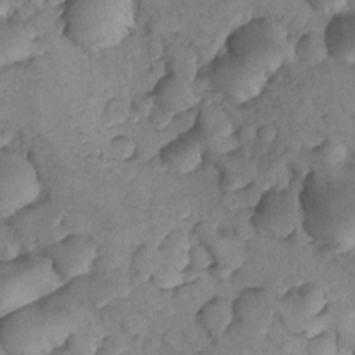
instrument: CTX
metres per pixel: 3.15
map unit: Nhu
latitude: 8.6113
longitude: -25.3292
